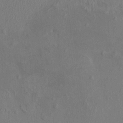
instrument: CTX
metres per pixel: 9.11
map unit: HNhu
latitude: 4.8380
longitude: 7.2376
